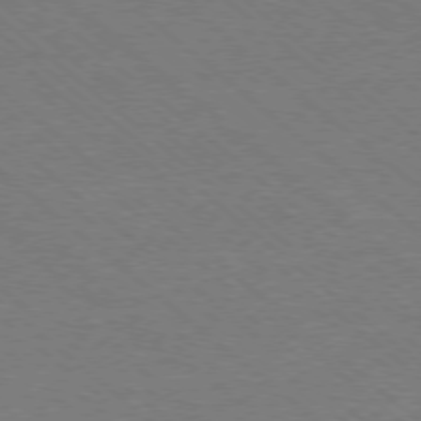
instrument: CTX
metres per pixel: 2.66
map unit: Ap
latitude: -78.0850
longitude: -83.9339
